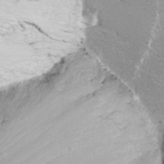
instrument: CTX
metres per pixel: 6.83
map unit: Nhu
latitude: -10.0094
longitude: -69.1970
